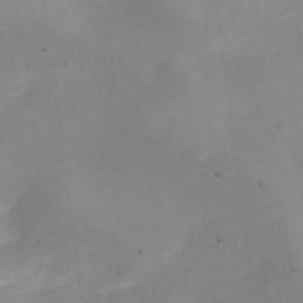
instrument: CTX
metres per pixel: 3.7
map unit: Nhe
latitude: -20.0094
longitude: 144.2551
